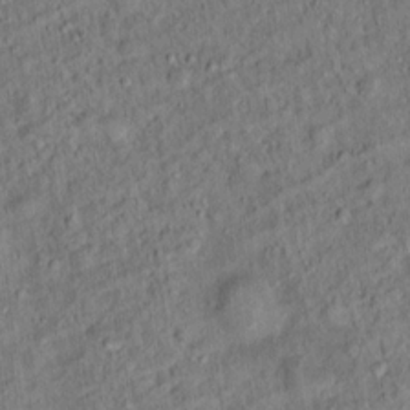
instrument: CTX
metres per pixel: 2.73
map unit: Ht
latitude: 14.0822
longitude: -39.6127
